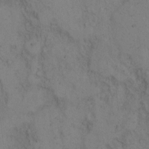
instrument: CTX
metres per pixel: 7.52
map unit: Hto
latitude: 7.9906
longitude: -59.2537
